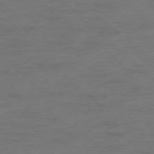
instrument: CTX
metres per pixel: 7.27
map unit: Ap
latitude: -78.1794
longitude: -85.9717
